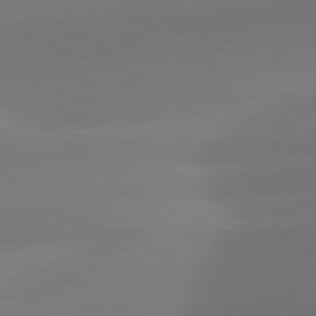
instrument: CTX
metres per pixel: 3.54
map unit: lApd
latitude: 81.7827
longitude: -162.1767
